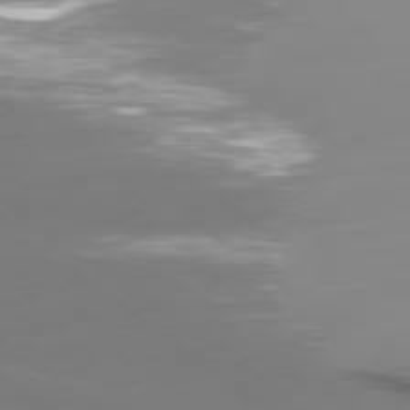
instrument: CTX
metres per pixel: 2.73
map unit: Ap
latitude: -79.7666
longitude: -60.4601
